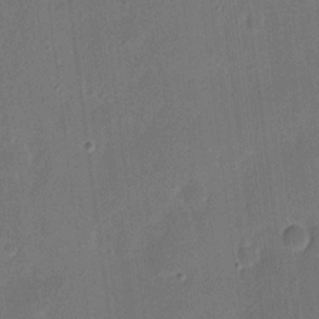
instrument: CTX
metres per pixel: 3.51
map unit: eHh
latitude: 5.3293
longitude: -66.8946
